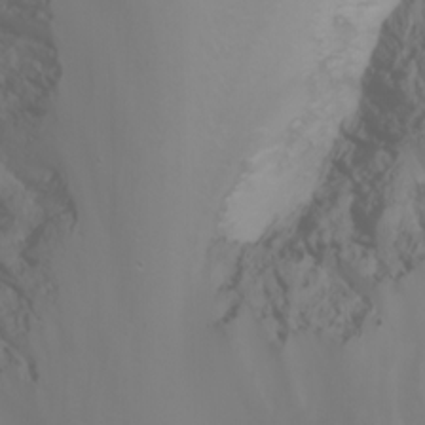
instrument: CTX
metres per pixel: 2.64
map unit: Nhu
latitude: -6.6896
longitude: -84.3467
